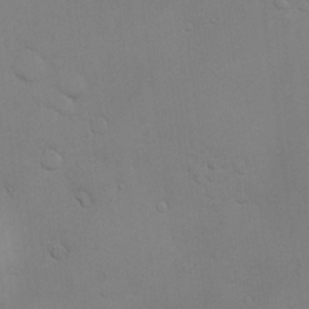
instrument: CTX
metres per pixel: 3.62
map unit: Nve
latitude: -10.3306
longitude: 173.6344
